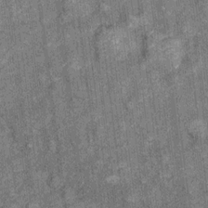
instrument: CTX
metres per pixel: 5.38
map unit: Ht
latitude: 8.7246
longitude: -37.7449
